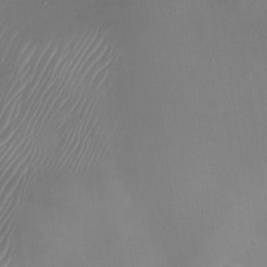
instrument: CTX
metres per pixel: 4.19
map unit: Nhu
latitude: -28.0850
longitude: -63.4238
